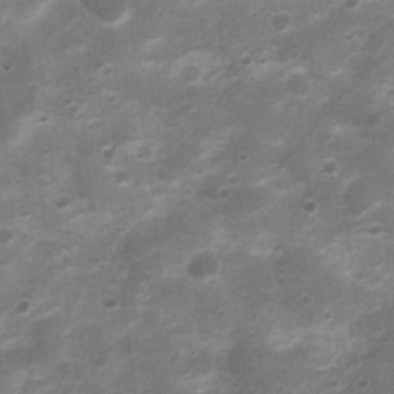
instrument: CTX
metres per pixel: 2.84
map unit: Nhu
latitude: 4.4412
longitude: -26.1389
